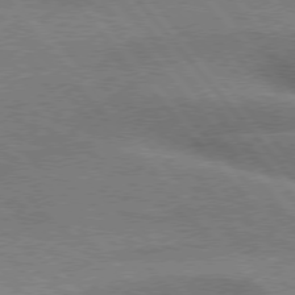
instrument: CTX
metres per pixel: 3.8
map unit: lApd
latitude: 76.2522
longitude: -61.6505
